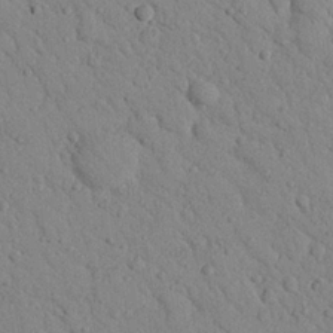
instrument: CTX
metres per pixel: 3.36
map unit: Nhu
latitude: 22.9892
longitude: -75.8205
